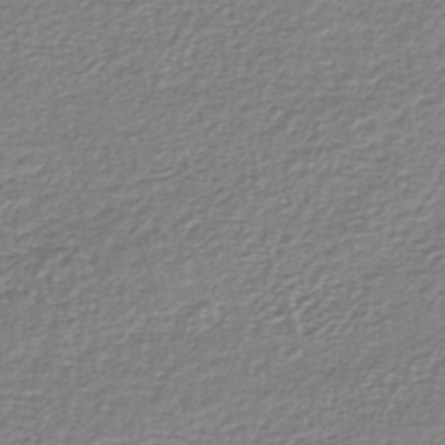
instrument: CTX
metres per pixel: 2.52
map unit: lHb
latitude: -42.2550
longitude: 69.8611
